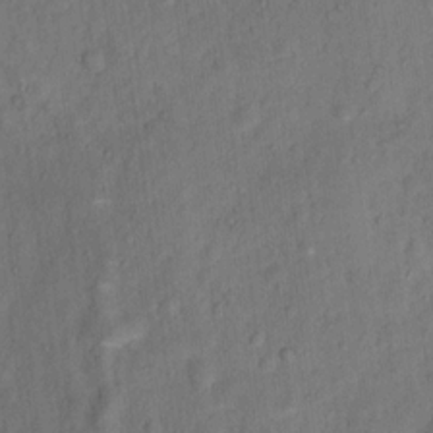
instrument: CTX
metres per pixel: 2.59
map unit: Ht
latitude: 11.8206
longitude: -40.4789
